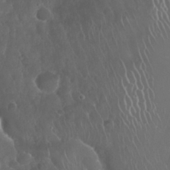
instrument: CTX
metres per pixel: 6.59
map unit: Nhu
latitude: 27.9150
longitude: -63.6694
